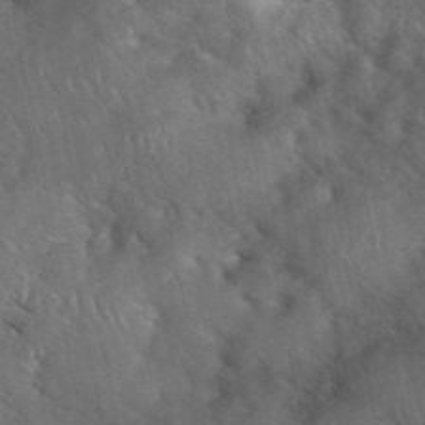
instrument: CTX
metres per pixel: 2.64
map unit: eHh
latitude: 39.8583
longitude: -57.0080
